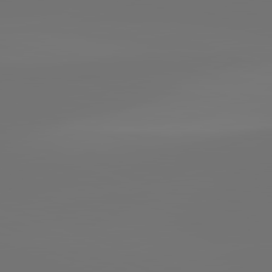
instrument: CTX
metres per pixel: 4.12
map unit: lApd
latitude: 82.0255
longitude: -154.4790
